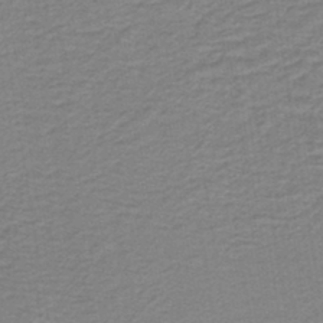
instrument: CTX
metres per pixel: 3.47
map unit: lHb
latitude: -41.4832
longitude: 53.1053
